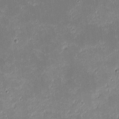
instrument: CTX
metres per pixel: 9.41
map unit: eHh
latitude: -1.9367
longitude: -83.8016
